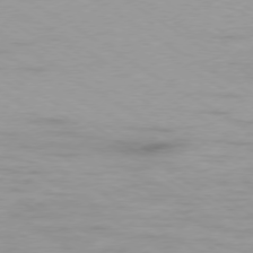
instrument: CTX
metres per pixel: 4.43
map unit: Ap
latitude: -76.6518
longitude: -75.5182
